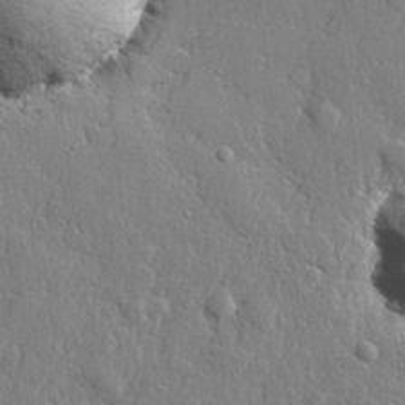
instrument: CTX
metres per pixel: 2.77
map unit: lHvf
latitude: 22.2900
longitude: 144.1228
